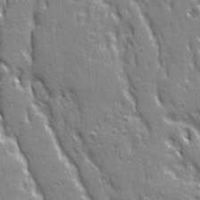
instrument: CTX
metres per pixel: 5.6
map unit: Ave
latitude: 22.1578
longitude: -134.8569
